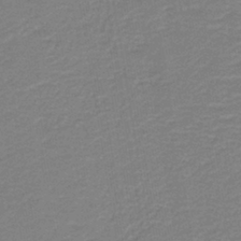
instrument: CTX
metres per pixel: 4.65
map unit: HNb
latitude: -41.0297
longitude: 50.9164
